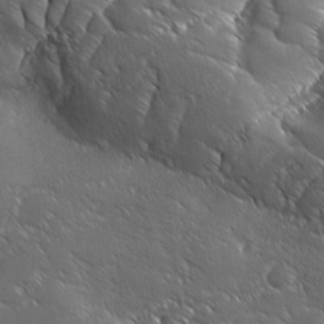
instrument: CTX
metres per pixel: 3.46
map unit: Ave
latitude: 1.0647
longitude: -113.9717
